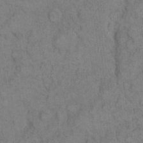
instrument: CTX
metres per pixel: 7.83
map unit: eHh
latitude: 8.9136
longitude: -62.8947
